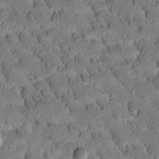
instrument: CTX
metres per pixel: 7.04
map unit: Htu
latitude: -3.4643
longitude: 172.1606
